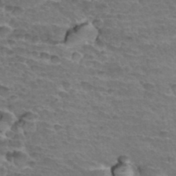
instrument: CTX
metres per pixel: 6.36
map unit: Hto
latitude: 34.5545
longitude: -44.9136
